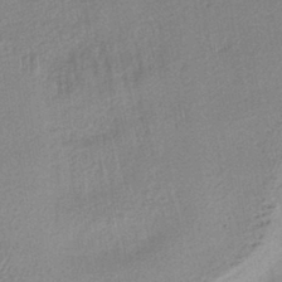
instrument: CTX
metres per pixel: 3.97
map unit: lHb
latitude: -40.5007
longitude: 71.1620
